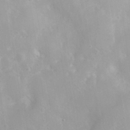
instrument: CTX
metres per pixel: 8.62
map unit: Nhu
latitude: 7.8961
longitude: -21.2537
